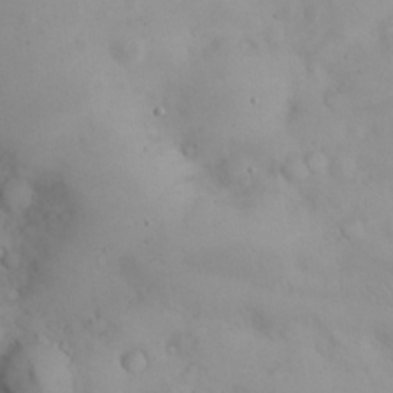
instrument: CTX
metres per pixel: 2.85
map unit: eHh
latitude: 24.9891
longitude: -63.9150
